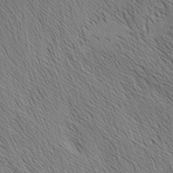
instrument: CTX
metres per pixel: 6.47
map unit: Nhu
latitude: -4.2550
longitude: -149.6316
